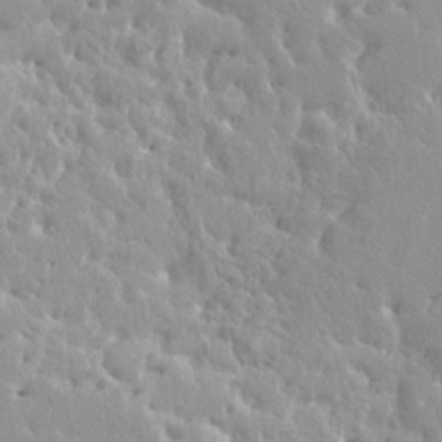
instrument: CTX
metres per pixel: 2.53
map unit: HNhu
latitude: 3.9528
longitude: 6.3684
